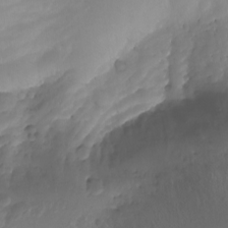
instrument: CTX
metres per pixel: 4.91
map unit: Aa
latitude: -12.9920
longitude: -68.5924
